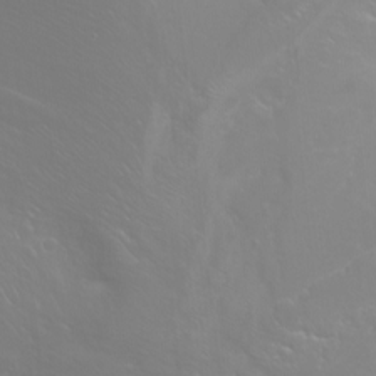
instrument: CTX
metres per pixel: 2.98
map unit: Ht
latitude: -2.6518
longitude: -60.8947
